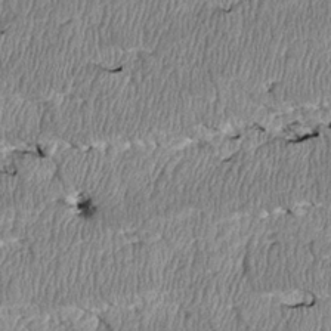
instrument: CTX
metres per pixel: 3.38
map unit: Htu
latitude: 3.4237
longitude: 150.3873
